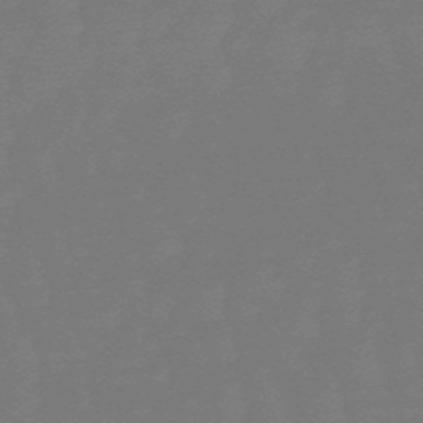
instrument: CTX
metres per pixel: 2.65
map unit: eHb
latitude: -50.2550
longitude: 77.8800
